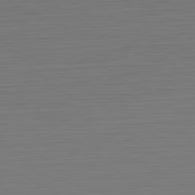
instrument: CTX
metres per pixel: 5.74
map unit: Hpe
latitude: -82.4062
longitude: 7.4076
